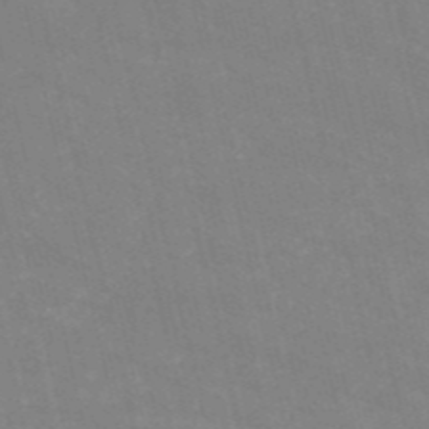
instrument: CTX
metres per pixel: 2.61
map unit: HNb
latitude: -54.8597
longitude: -37.6127
